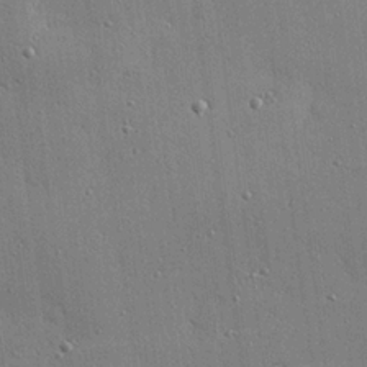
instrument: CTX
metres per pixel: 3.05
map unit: eHh
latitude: 23.9150
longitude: -89.1592
